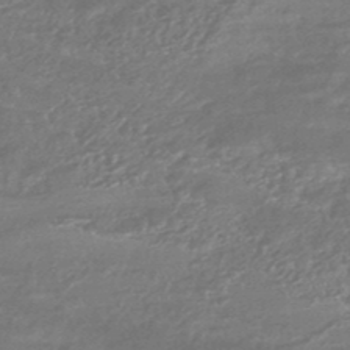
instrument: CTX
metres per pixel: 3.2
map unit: HNhu
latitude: -46.5384
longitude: 90.0283
